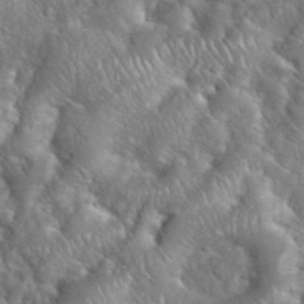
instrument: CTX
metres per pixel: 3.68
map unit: eHh
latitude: 39.5749
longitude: -57.6693
